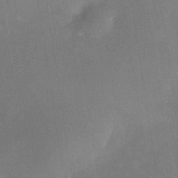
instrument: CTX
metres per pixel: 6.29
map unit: HNhu
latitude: 7.9528
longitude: 9.8989
